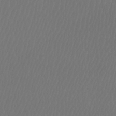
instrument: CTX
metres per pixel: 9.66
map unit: Htu
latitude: -5.3887
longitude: -74.7057
